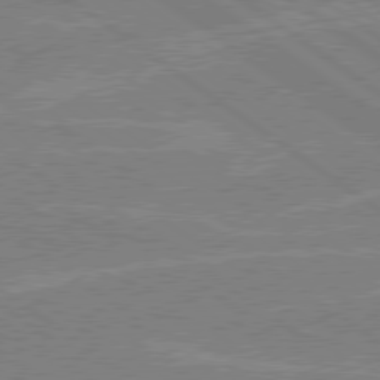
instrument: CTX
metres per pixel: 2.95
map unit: Hpe
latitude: 78.9136
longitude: -132.3656
